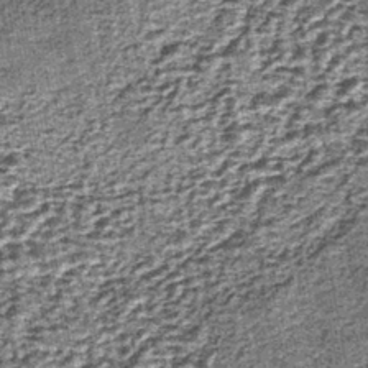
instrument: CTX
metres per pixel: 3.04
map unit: lHb
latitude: -39.6533
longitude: 64.8786
